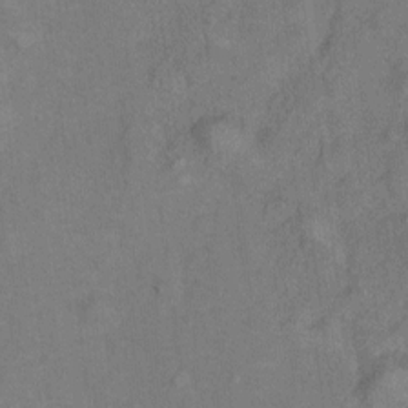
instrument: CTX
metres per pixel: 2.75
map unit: Hto
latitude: 7.8205
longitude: -37.3860
